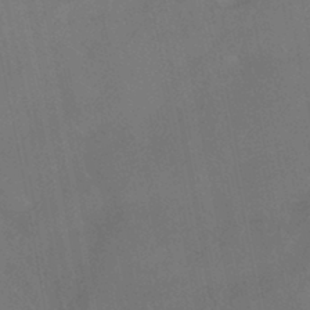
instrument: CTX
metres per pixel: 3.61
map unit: HNhu
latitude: -41.0486
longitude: 103.2376
